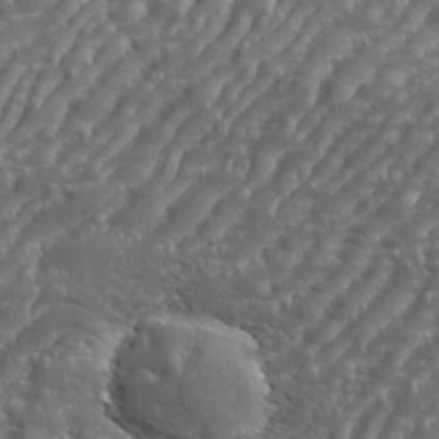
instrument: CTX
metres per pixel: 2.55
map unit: eHh
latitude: 36.1956
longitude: -133.9717
